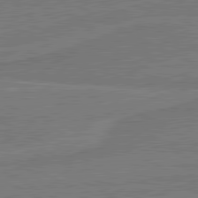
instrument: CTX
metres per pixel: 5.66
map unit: lApd
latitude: 81.0836
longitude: 168.4818
